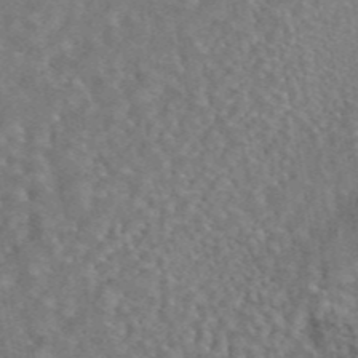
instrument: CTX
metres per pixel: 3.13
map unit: eAb
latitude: 44.5734
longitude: 110.6707
